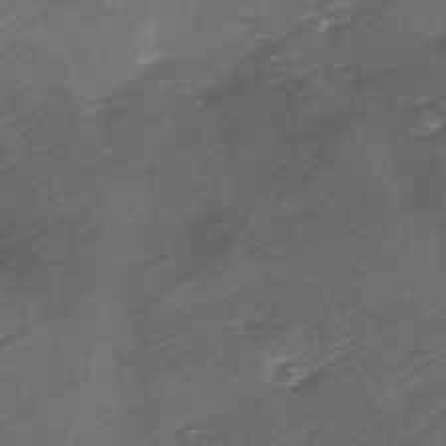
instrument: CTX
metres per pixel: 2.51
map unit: Ave
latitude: 0.1955
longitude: -112.1578
